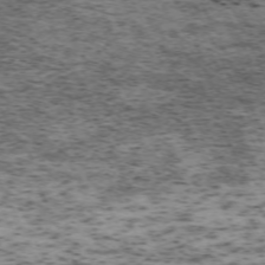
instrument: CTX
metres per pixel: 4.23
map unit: Hpe
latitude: -70.7274
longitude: 11.2187
